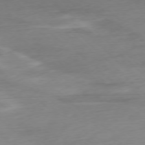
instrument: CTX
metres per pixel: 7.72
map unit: Ap
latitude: -77.0109
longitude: -78.1200
